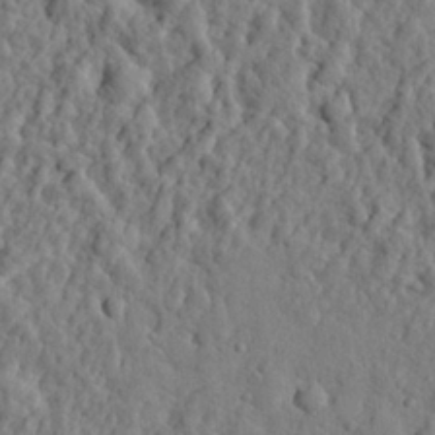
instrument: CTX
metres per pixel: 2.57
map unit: eHh
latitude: 27.1403
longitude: -77.7260
